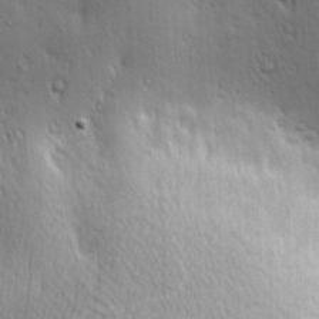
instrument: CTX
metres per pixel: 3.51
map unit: Hve
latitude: 23.6694
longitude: -96.9703
